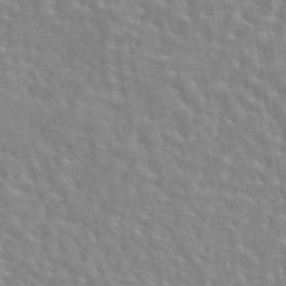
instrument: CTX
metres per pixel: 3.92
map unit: eAb
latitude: 44.4223
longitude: 110.3306
